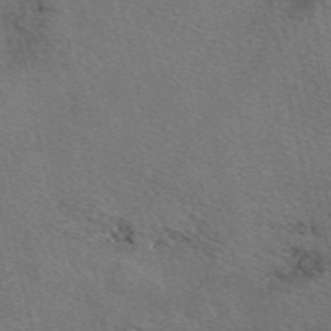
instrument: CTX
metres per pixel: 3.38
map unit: eAb
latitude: 50.6490
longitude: 109.6155
